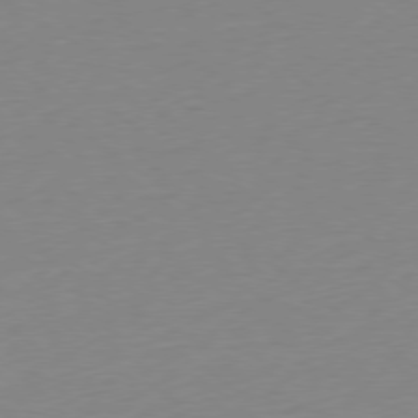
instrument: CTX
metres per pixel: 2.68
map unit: Ap
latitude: -78.6518
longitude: -65.8961
